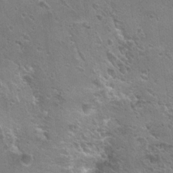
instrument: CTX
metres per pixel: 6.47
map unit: Hto
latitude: 21.4049
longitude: -43.1214
